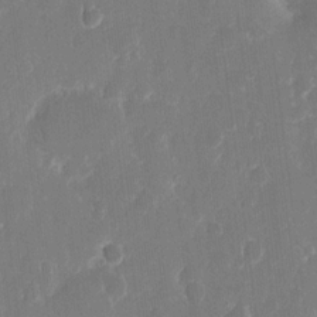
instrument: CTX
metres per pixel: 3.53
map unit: eHh
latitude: 12.4979
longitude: -72.8380
